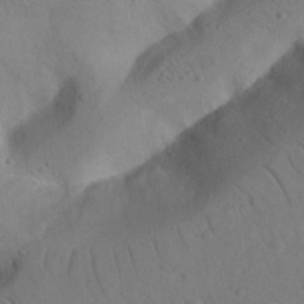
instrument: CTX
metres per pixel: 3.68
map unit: Nhu
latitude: 22.5735
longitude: -74.1389
